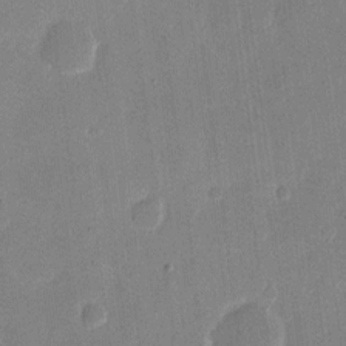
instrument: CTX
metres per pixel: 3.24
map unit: eHh
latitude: 10.8380
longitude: -68.7624
